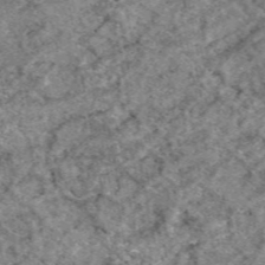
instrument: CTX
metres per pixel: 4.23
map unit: eAb
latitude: 49.3482
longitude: 109.8422
